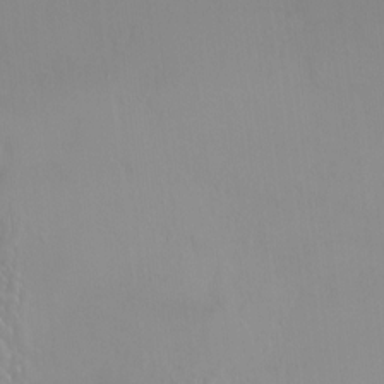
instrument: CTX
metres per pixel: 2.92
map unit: HNhu
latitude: 2.8002
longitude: 8.0094
